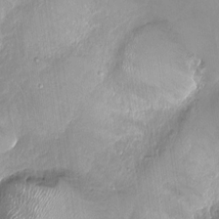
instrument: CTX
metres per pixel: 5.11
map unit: Ht
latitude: -14.7086
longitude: -41.7827
